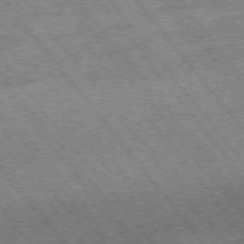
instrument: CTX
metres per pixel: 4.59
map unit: Hpe
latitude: -75.7289
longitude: -17.5560
